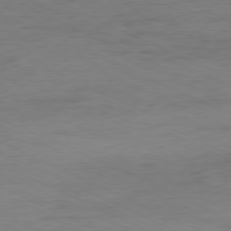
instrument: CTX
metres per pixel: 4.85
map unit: Ap
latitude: -80.1795
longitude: -92.2522
